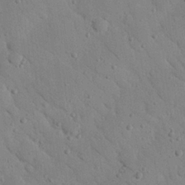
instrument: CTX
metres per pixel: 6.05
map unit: Nhu
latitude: 23.0647
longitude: -75.2537
